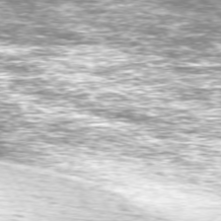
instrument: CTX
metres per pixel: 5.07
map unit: Hpe
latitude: 73.1215
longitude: -123.3104
